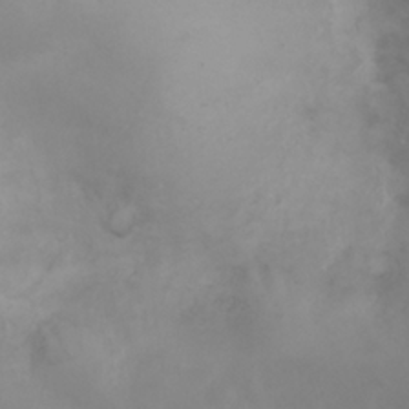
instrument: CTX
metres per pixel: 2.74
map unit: eHh
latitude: 25.9717
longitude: -64.3089
